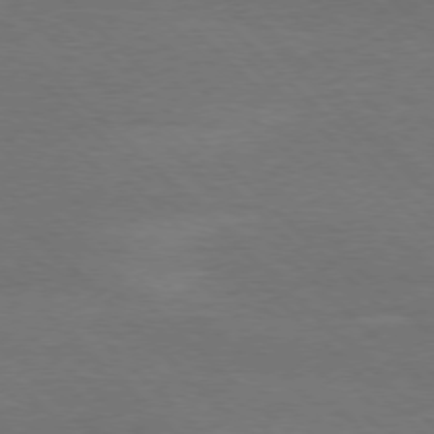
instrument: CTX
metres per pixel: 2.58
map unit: Ap
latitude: -78.1039
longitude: -87.0647
